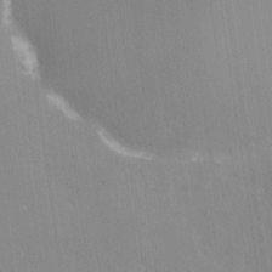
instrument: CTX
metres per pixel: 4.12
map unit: Nhe
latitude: -28.3495
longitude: -110.4412
